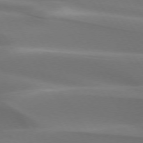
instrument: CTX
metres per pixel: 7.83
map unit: lApd
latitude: 73.2726
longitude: -50.4034
